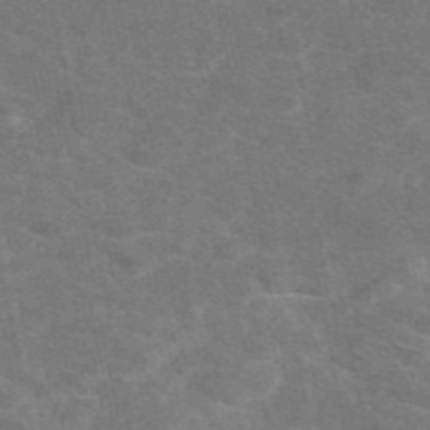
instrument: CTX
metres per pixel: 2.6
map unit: eAb
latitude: 47.8962
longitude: 114.7274
